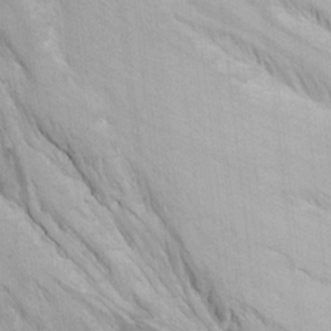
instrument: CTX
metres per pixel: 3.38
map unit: Ave
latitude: 23.4615
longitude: -133.4993
